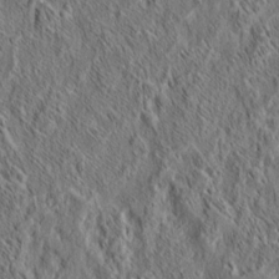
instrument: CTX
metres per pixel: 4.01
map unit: eHh
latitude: 6.1200
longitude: -76.6112
